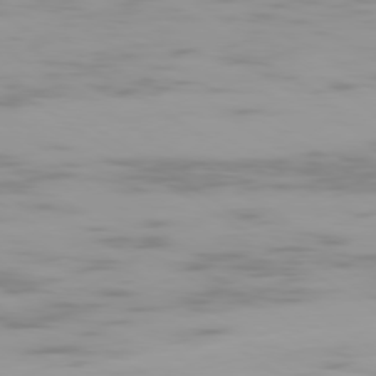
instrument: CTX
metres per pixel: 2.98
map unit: Ap
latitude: -79.5210
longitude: -102.5168
